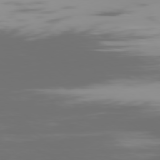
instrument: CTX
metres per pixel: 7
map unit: Ap
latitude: -79.4832
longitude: -60.7246
